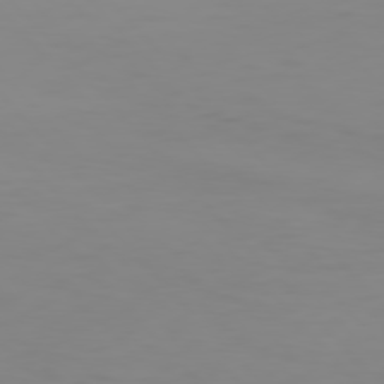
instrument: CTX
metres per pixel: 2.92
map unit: Hpe
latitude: 77.0269
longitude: -163.4238
